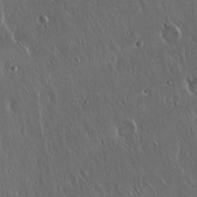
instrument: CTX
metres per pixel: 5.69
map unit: Hto
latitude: 17.3860
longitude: -57.3859
